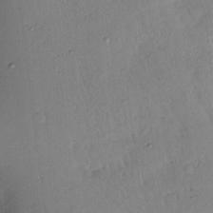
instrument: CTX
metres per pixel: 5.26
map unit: lAvf
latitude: 8.7624
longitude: 166.9164
